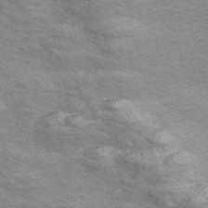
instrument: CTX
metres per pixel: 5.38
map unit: Nve
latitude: -56.5385
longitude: 53.3887
